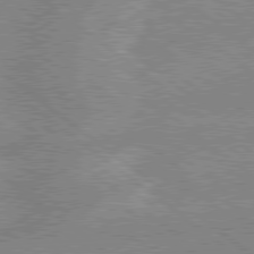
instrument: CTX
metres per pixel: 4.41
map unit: lApd
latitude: 79.0081
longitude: -156.4412
